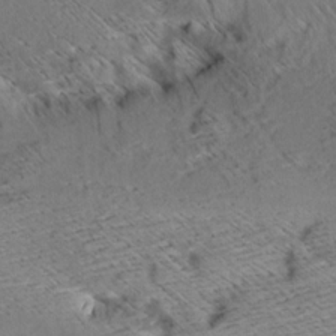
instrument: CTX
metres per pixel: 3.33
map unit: Aa
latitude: 9.1592
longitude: -141.3859
